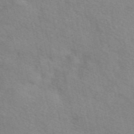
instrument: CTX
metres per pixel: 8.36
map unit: eAb
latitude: 49.8961
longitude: 120.3684
